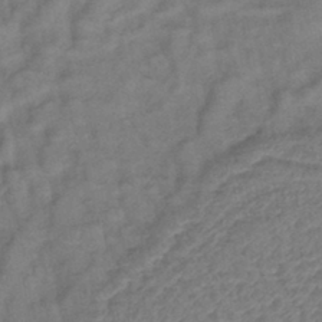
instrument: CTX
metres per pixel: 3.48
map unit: lHb
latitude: -42.1038
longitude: 78.4062
